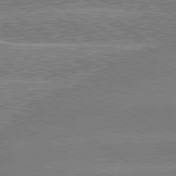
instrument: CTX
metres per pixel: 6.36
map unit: lApd
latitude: 79.5182
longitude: -144.3089
